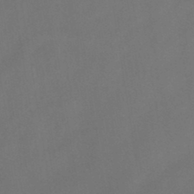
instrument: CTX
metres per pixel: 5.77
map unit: HNb
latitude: -44.3306
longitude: -39.3482
